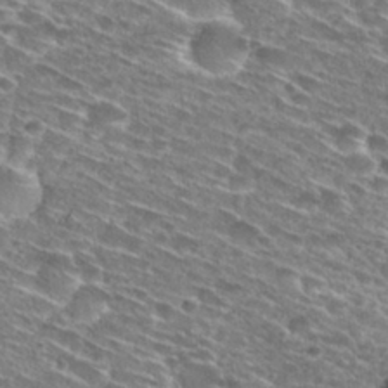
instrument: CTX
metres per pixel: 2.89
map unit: Hto
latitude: 28.5734
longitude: -45.6127
